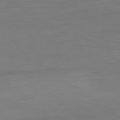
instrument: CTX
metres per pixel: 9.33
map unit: Ap
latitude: -81.2943
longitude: -80.0444
